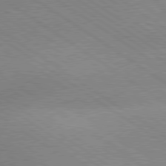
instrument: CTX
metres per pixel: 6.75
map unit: lApd
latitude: 79.4049
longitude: -152.0444
